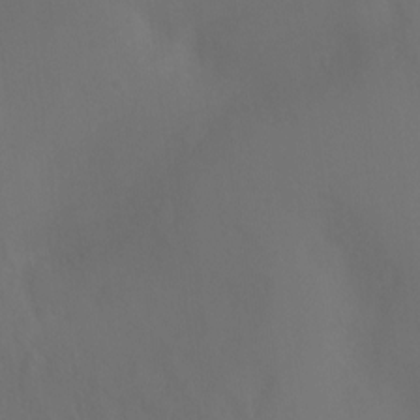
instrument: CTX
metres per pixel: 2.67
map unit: Ht
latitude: -11.1809
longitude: -34.7246
